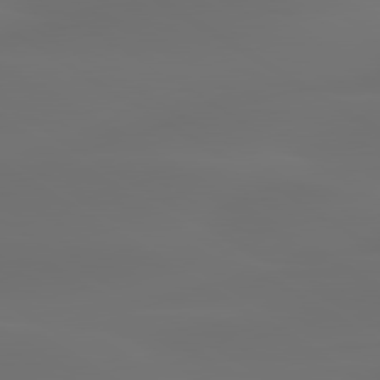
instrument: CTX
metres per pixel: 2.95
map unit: lApd
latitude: 80.2145
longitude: -85.0459
